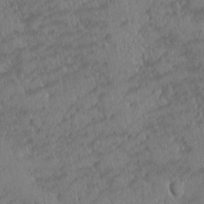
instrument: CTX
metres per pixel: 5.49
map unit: Ave
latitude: -10.4062
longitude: -120.2523
